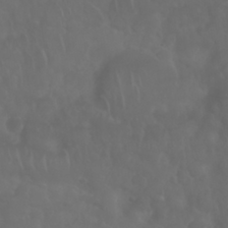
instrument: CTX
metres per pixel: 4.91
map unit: Nhu
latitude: 28.2900
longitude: -65.2348
